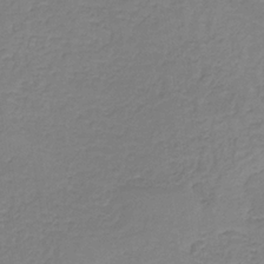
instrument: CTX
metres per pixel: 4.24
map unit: HNb
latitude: -33.8423
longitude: 55.2754
